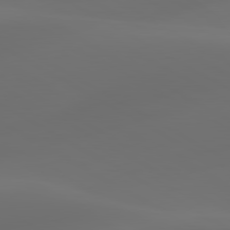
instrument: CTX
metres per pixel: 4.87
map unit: lApd
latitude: 80.5168
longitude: -85.7828
